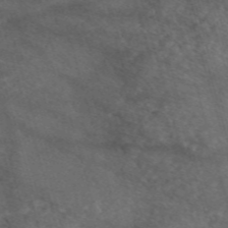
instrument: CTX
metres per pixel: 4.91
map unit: eAb
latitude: 47.6883
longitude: 117.5966
